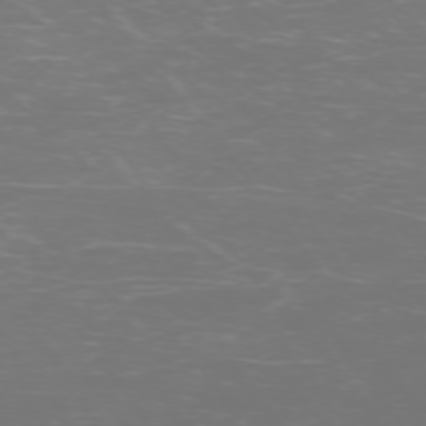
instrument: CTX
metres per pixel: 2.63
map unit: Ap
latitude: -74.4629
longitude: -75.9717
